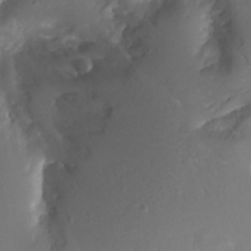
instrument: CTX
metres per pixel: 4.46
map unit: Aa
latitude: -8.6518
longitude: -71.2915
